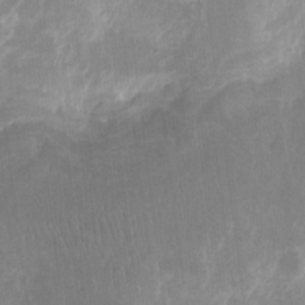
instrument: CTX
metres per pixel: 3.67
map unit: eHh
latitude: 9.6127
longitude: -71.1403
